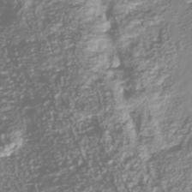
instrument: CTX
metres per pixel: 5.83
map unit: Nhu
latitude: -39.5966
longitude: -82.3089
